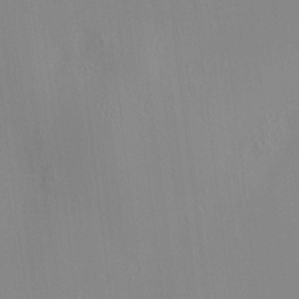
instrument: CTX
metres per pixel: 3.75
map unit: HNhu
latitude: 11.4804
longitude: 10.2740
